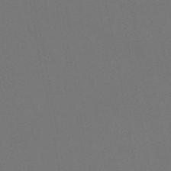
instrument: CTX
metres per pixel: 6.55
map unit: lHb
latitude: -47.8611
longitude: 68.6518
